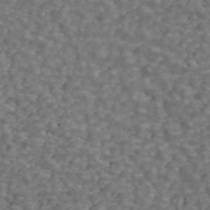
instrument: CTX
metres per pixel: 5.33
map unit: ANa
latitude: 44.0633
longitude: 28.7085
